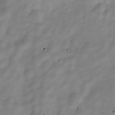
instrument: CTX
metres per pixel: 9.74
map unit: Nve
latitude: -23.2943
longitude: 106.6519
